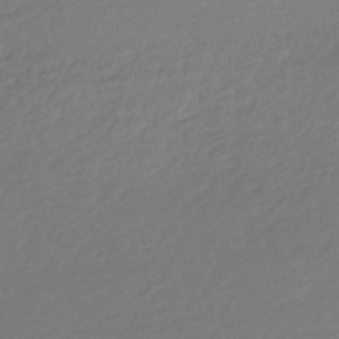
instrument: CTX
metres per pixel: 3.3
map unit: HNb
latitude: -47.4076
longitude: 58.0472
